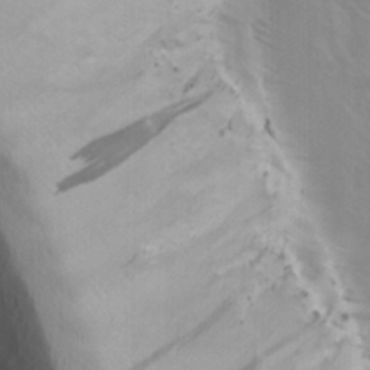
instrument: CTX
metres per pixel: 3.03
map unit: Ave
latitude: 8.9325
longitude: -105.6505
